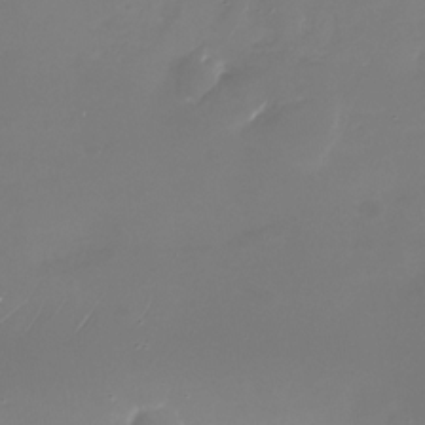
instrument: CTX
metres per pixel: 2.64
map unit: Nhu
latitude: -28.5574
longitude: -69.1592
